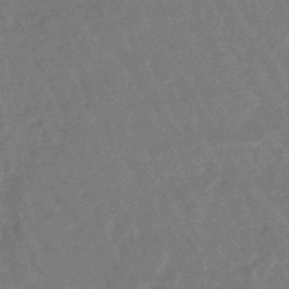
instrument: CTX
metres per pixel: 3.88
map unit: eHb
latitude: -45.9367
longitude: 79.8044
